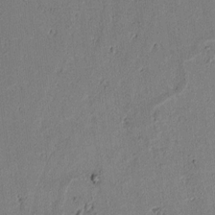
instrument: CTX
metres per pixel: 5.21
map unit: lAvf
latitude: 5.8961
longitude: 168.4251
